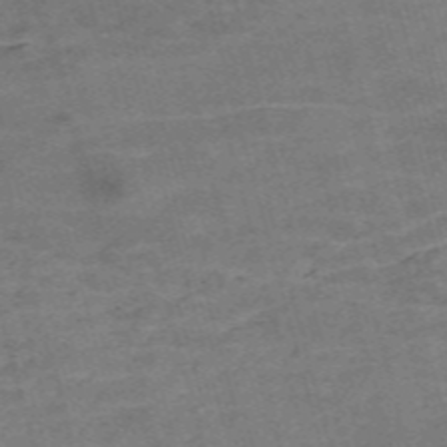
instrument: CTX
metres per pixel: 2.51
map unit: Nve
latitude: -58.8219
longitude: 65.0865
